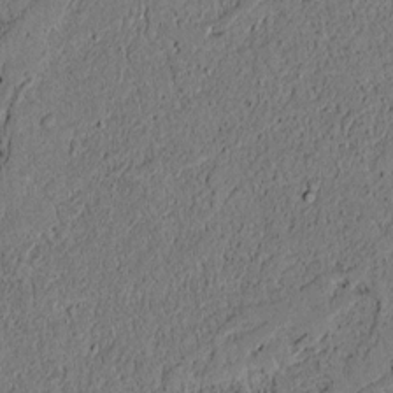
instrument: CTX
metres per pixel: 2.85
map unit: lAvf
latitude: 4.2145
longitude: 168.1039
